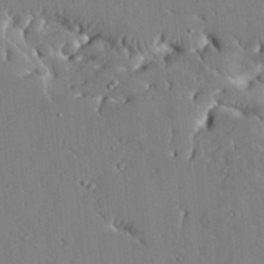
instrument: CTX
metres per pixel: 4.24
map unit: lHvf
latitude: 17.3860
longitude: -113.0458
